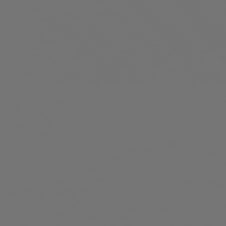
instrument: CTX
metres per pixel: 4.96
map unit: Ap
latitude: -76.1228
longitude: -63.1592
